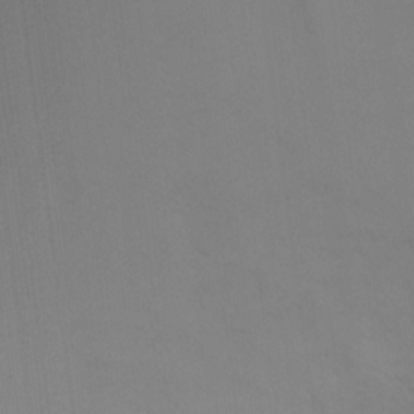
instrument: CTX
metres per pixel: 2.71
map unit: Ht
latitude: 2.5923
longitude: -28.1578
